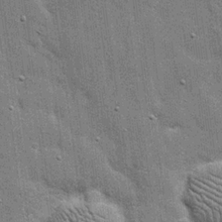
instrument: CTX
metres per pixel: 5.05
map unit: eHh
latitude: 20.0444
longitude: -66.9324
